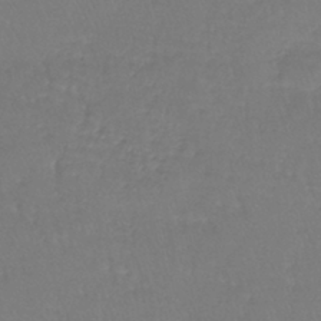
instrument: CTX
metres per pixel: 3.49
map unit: lHb
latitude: -41.6155
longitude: 65.4833
